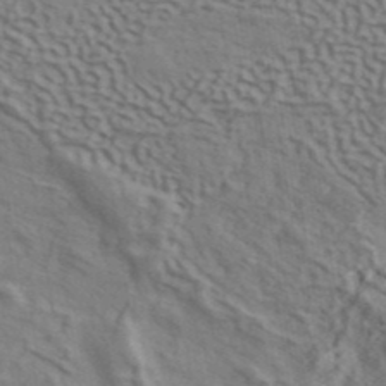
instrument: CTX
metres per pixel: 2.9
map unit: ANa
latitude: 41.6127
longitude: 50.4817
